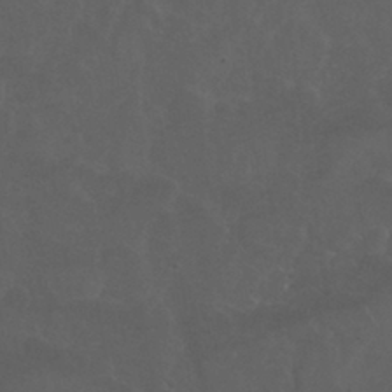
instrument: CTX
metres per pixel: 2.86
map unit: Nhu
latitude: 30.0444
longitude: -51.1781
